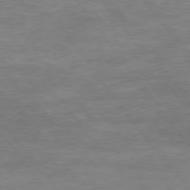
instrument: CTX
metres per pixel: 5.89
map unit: Hpe
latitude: 74.9514
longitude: -143.3671
